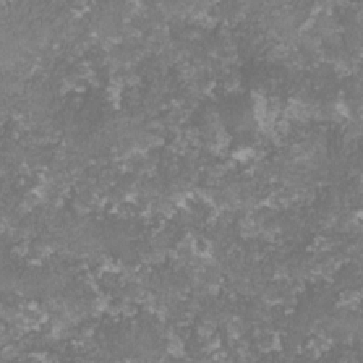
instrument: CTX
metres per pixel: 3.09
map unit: lHvf
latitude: -16.0850
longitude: -99.4804
